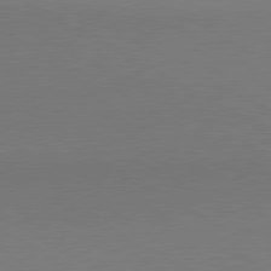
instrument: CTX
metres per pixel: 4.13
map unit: lApd
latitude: 80.9514
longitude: 147.0297
